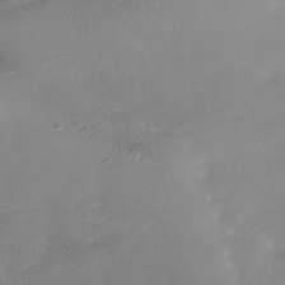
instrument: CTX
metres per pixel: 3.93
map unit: Nhe
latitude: -36.6896
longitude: -90.2334
